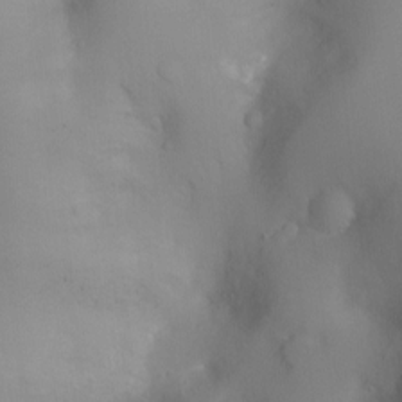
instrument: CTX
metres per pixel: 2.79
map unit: Ht
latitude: -7.4832
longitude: -23.8961
